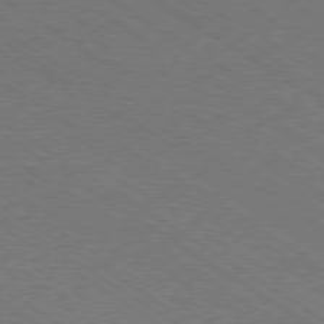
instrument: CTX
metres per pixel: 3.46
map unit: Ap
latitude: -79.9178
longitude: -65.8961
